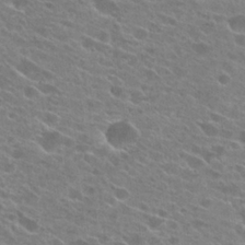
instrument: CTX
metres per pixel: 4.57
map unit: Hto
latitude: 25.0647
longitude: -42.6680
